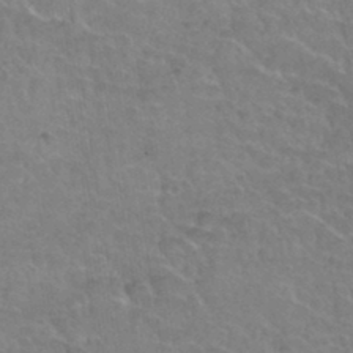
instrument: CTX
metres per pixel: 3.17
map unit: Hto
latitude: 35.9906
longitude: -44.7813
